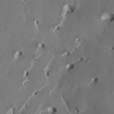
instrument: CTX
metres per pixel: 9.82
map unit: HNhu
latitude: 1.4615
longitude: -4.7435
